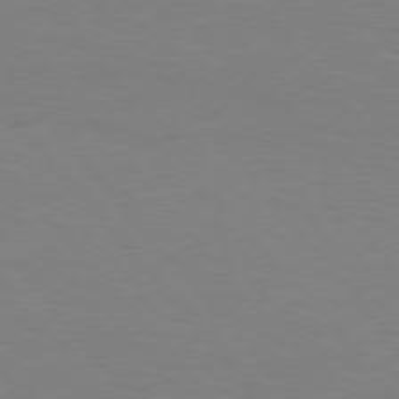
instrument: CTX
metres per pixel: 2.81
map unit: Hpe
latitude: 75.6883
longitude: -141.4993
